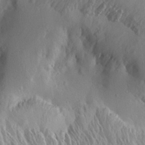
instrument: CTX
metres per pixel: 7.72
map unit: Aa
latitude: 12.7813
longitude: -142.1389
